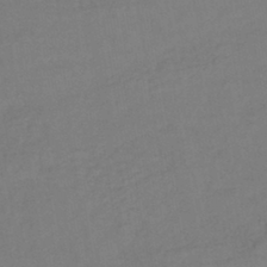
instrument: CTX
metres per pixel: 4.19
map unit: lHb
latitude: -42.5573
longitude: 74.6519
